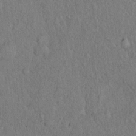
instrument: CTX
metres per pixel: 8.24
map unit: eHh
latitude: 18.3845
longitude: -62.2712
